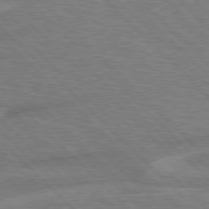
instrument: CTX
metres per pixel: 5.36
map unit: Hpe
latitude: 77.3292
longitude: -151.7449
